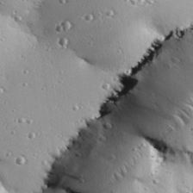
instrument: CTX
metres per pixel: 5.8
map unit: eHh
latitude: 25.3670
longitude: -88.9703
